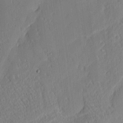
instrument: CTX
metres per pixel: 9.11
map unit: Nhu
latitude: 2.3467
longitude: -76.0633
